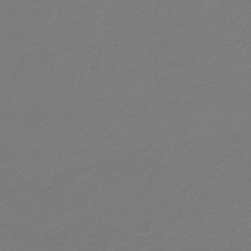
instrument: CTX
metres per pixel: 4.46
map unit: lHb
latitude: -45.6344
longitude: 59.7099
